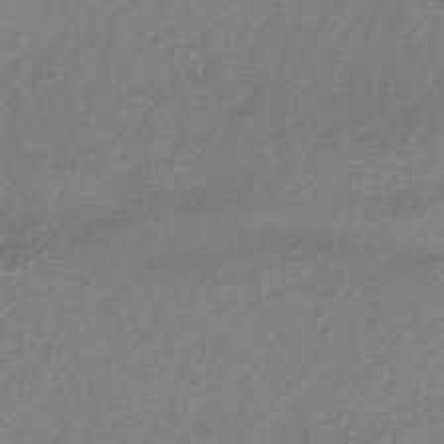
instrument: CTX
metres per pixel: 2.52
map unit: HNhu
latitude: -43.3887
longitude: 96.4251
